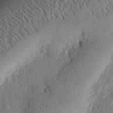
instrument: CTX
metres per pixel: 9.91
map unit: eHh
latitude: 26.8380
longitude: -81.4993
